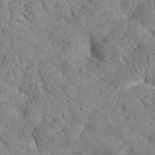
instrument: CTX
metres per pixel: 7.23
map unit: lHvf
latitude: 35.5182
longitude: -85.6694
